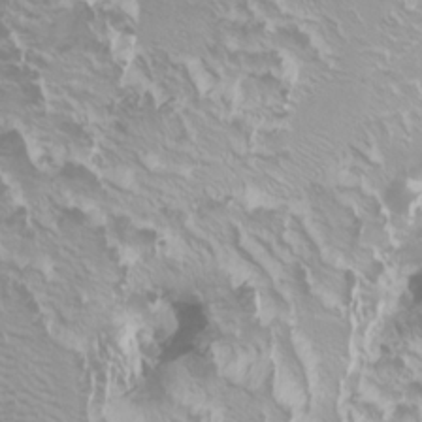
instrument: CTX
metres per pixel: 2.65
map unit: Htu
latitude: -6.6518
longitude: -71.6505
